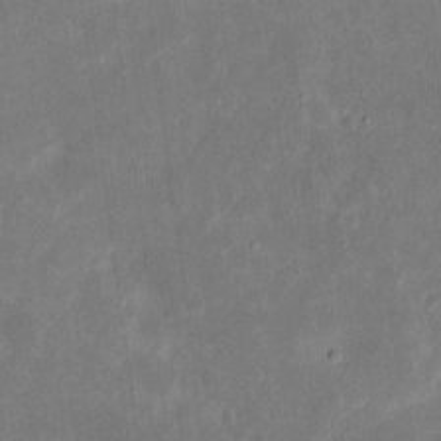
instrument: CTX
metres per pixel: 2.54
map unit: eHh
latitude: 8.4979
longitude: -71.3481
